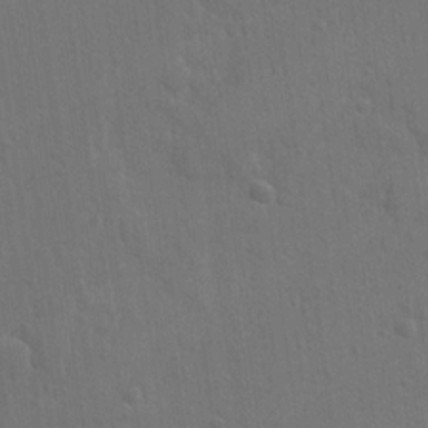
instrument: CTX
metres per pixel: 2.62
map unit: lAvf
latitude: -8.5196
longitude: -120.3657
